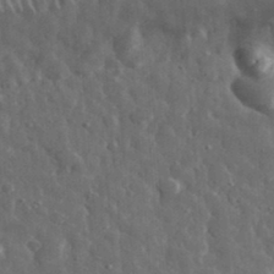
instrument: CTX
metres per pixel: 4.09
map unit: eHh
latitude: 32.7246
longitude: -69.7261
